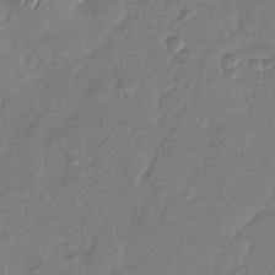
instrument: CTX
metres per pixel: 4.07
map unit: Nhu
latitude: -29.2376
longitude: -61.8205
